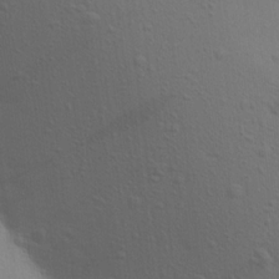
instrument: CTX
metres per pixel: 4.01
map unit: Aa
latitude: 16.5735
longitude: -147.4616
